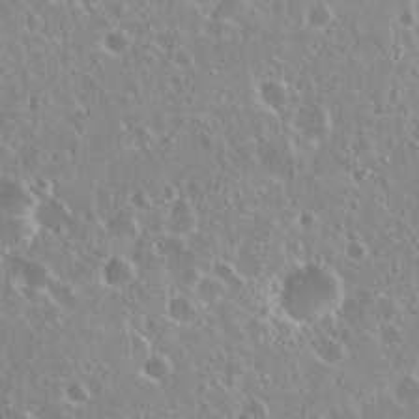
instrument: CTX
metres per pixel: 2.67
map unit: Nhu
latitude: 26.5168
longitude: -50.6679
